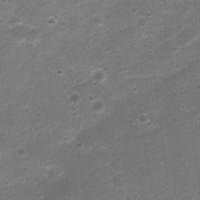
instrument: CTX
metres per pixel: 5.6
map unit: Nhu
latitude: 4.1767
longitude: -25.9906
